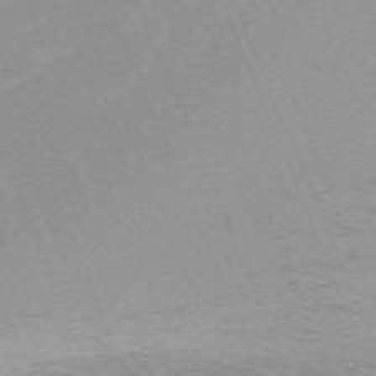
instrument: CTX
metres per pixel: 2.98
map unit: Nhu
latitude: -67.7666
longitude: 38.2929
